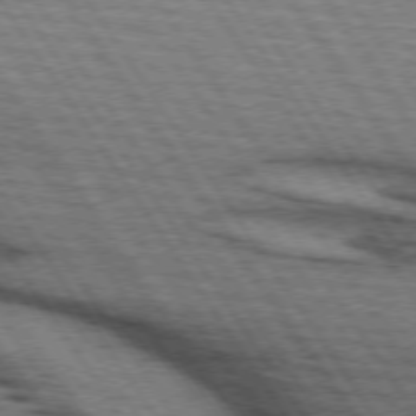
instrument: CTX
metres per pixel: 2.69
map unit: lApd
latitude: 73.9906
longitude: -78.2712
